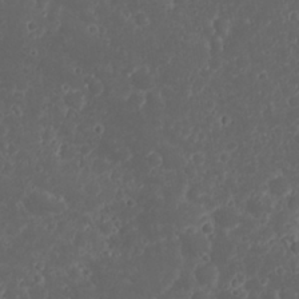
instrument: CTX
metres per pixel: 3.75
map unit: Nhu
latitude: 23.7827
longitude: -59.6505
